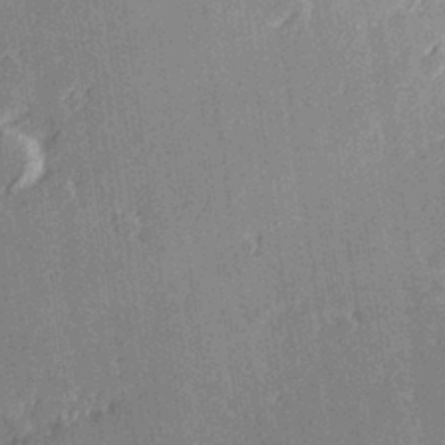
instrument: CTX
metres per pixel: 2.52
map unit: Hve
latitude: 27.0270
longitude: 145.6155
